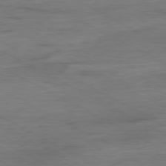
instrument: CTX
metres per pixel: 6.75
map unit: Ap
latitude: -80.0661
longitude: -83.2537
